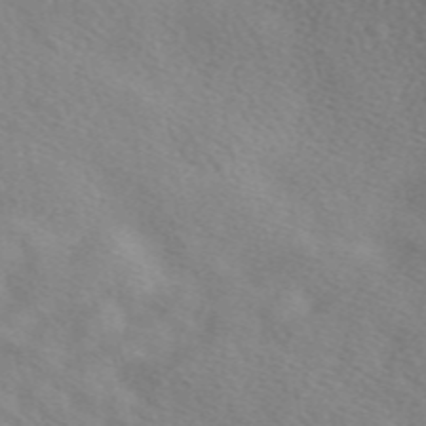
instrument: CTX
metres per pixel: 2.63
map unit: eAb
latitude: 49.8394
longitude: 117.4643
